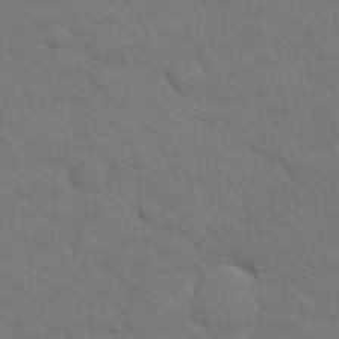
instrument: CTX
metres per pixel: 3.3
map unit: eHh
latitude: 18.3656
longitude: -63.1403
